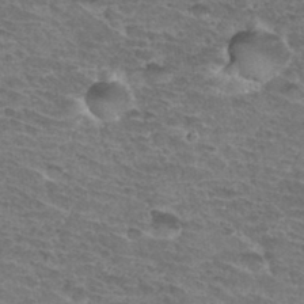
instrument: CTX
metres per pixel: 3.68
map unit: Hto
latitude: 34.3089
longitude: -44.7246
